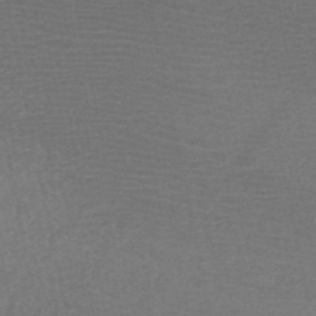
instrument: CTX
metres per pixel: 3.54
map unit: HNb
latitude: -48.9731
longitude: -43.7072
